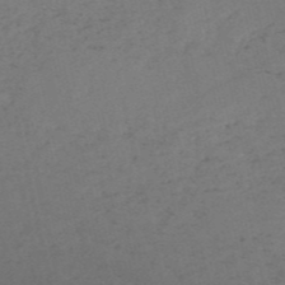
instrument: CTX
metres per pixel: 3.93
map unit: HNb
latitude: -53.7666
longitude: -41.9528
